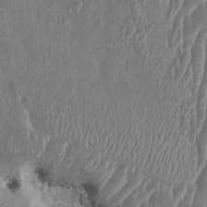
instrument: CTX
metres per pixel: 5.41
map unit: HNhu
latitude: 3.0647
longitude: -5.7450
